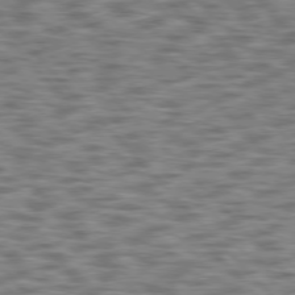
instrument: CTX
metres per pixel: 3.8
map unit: lApd
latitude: 76.4979
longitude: -70.0633
